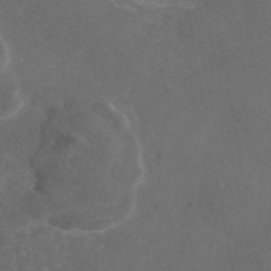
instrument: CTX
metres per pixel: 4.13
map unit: eAb
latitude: 46.3090
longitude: 115.1431
